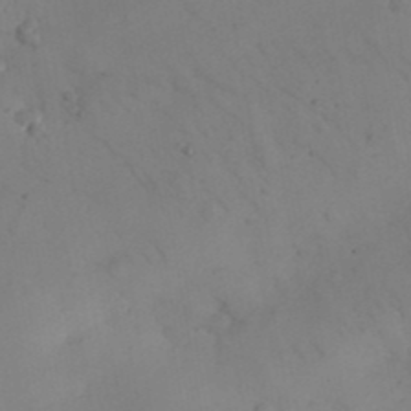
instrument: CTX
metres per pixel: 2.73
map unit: eHh
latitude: 25.8961
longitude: -66.4979
